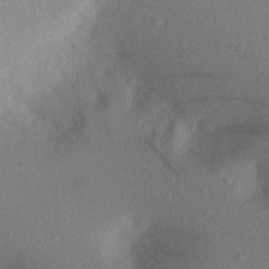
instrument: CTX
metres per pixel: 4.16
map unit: Aa
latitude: 21.5749
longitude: -144.8002
